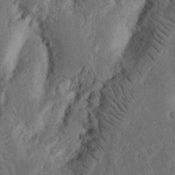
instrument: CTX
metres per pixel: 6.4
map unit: Nhu
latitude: 16.2712
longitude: -74.6679
